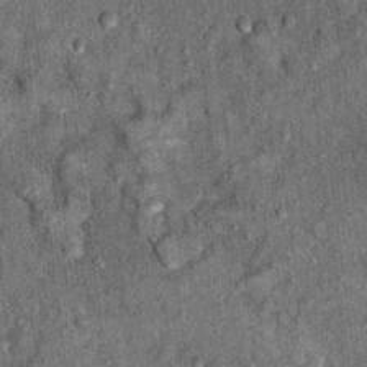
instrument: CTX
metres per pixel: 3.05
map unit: Ht
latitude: 9.5749
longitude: -38.1578
